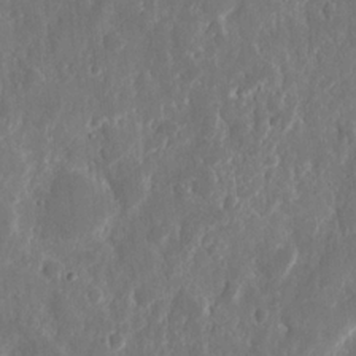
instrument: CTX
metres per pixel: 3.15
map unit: eHh
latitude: 11.4049
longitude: -71.2537
